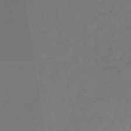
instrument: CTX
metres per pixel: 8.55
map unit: lHb
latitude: -45.2943
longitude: 71.8045
